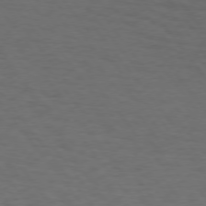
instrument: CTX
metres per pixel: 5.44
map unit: Hpe
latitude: 74.6491
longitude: -131.6316
